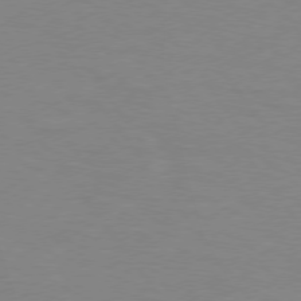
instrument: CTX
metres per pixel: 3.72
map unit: lApd
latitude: 75.4238
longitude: -79.1970
